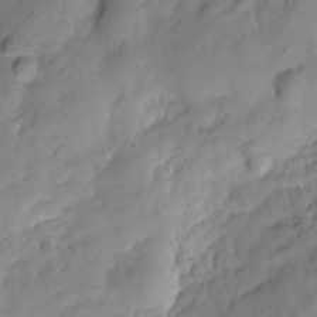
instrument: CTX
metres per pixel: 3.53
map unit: Hve
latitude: -29.4077
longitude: 93.2187
